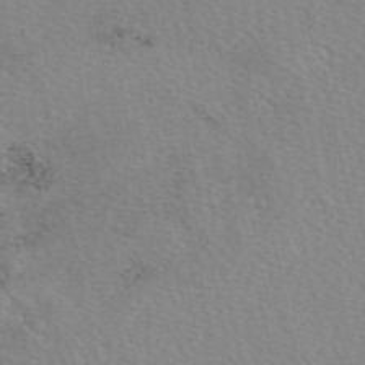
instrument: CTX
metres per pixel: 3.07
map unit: eAb
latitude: 50.0444
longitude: 106.5952
